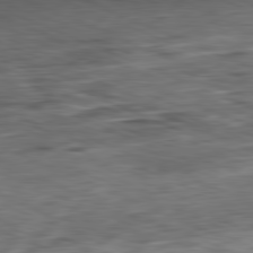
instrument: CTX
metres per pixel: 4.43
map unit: Ap
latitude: -81.9367
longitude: -71.2348
